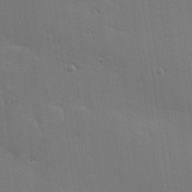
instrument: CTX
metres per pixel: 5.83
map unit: Hve
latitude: 26.1011
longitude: -91.6316
